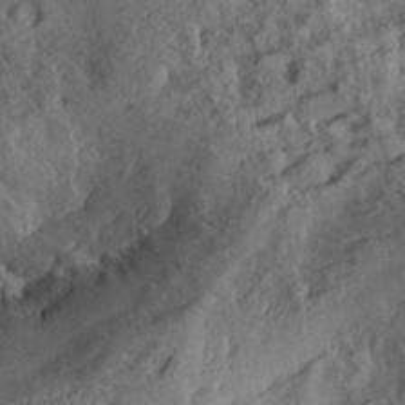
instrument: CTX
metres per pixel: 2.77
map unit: Aa
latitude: 29.9528
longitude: -132.2712
